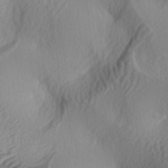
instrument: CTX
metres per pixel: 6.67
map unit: lAa
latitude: -4.7841
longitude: -123.5182
